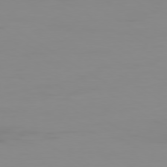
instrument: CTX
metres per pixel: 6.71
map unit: Ap
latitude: -79.7099
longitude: -78.5168
